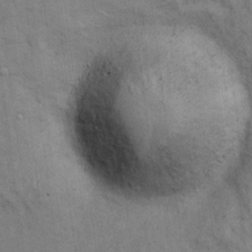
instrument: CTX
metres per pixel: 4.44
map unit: Hve
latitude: 19.7827
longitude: 151.1431
